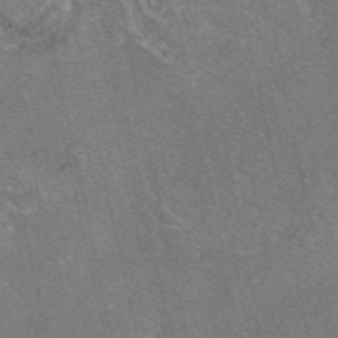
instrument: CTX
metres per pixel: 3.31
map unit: eAb
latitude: 47.1781
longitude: 104.8408
